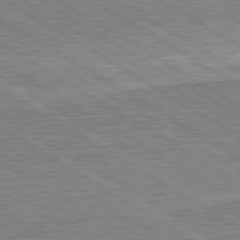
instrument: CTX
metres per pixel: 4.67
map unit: lApd
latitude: 80.6301
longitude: 143.6155
